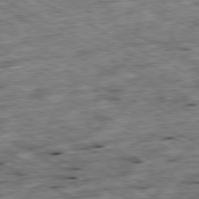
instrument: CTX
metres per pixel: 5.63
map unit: Ap
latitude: -79.5588
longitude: -67.9528
